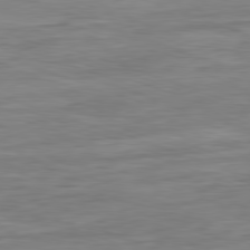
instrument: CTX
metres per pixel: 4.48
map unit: Ap
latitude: -81.4077
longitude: -89.2915
